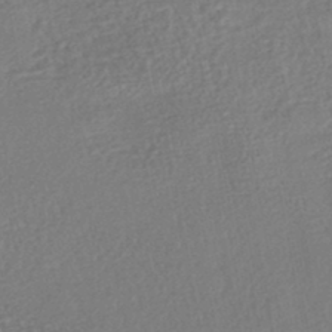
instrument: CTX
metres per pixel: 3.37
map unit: HNhu
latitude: -45.7478
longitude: 102.0283
